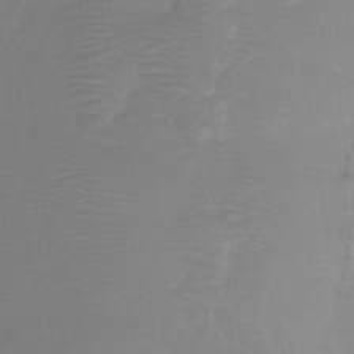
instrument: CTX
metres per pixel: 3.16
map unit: HNhu
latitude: -27.7666
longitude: 75.0298
